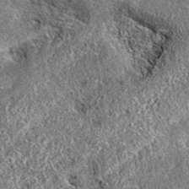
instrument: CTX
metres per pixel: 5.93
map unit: eAb
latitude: 36.7435
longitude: 110.3684
